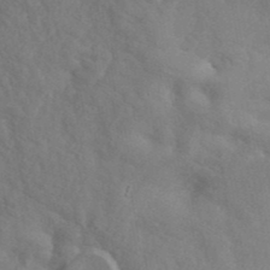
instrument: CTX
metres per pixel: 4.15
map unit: ANa
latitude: 41.9528
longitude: 54.2173
